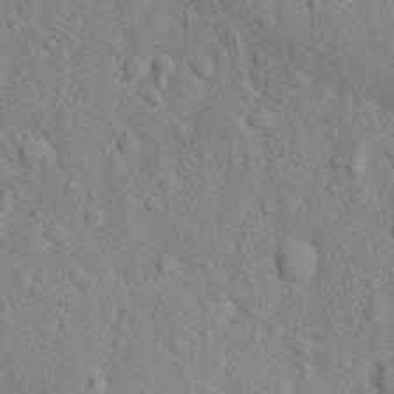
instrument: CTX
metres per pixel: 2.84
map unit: Nhu
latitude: 16.7246
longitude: -32.2900
